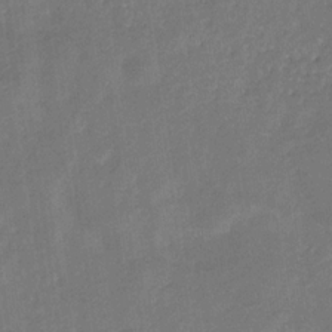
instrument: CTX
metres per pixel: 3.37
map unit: eHb
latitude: -29.9367
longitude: 69.9556
